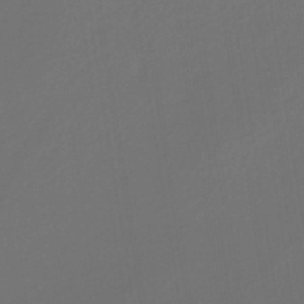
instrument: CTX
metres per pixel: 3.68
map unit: lHb
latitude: -43.4454
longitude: 71.2754
